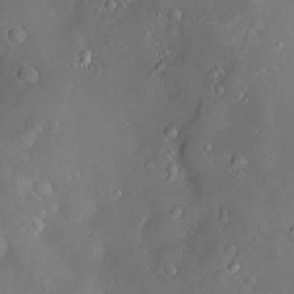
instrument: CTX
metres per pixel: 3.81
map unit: Hve
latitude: -10.5574
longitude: 174.9352
